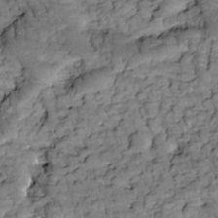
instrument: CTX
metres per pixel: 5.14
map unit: Htu
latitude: -2.3873
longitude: 173.5021
